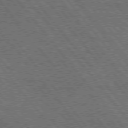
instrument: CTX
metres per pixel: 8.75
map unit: Hpe
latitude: 75.6316
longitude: -139.7450
